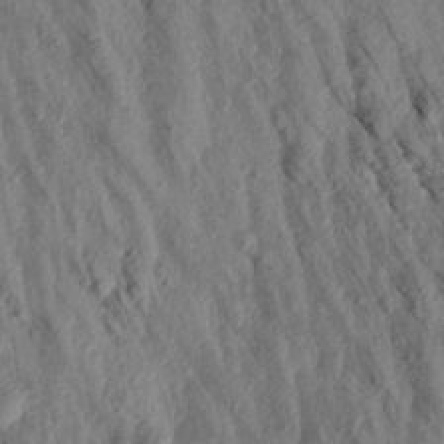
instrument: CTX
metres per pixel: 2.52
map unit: Aa
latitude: 18.7435
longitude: -147.0081
